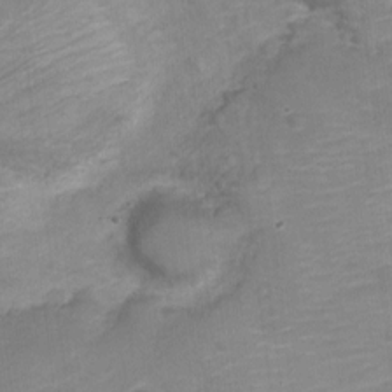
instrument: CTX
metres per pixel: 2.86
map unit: Nve
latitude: -18.2173
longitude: 109.4832
